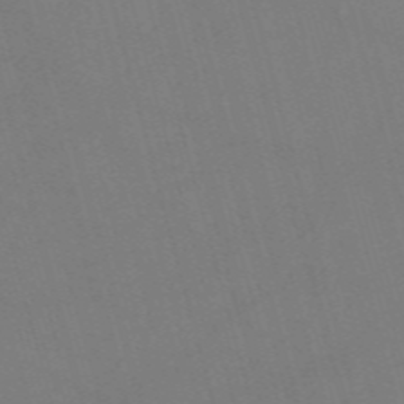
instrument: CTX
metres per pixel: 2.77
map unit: Nve
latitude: -58.5951
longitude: 62.2172
